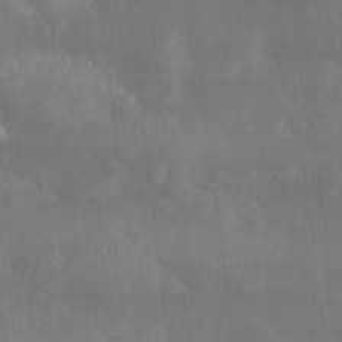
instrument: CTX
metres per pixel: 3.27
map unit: Htu
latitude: -15.2754
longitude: -46.0444
